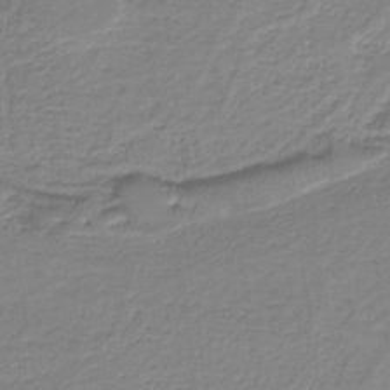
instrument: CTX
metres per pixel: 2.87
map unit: HNb
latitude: -36.9163
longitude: 57.2376
